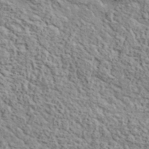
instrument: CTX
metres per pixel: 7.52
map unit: lHvf
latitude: 37.6694
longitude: -90.1578
